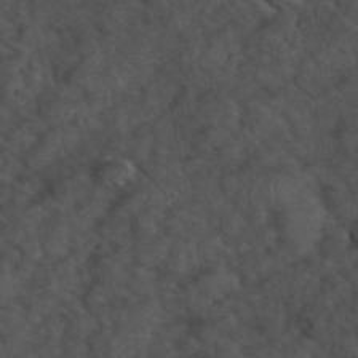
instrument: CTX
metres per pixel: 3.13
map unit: eHh
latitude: 39.6883
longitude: -56.7435
